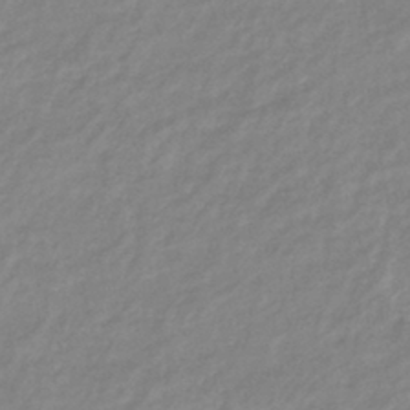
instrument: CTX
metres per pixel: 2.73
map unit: eHb
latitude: -40.3684
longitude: 81.6344
